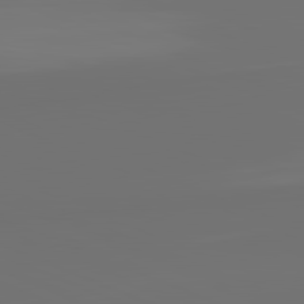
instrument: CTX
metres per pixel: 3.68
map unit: lApd
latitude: 82.1011
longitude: 155.6155
